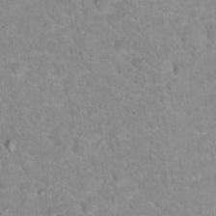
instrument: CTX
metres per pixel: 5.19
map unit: Hto
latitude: 17.4615
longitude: -35.7827
